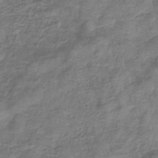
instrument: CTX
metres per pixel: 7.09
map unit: eHb
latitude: -33.6155
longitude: 75.6155
